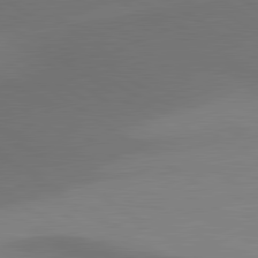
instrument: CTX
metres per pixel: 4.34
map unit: lApd
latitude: 80.7057
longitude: 161.4454
